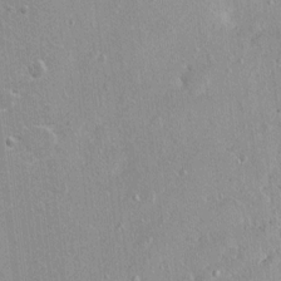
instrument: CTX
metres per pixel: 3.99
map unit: Nhu
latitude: 1.5371
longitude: -16.3656
